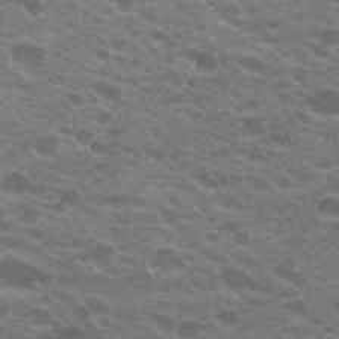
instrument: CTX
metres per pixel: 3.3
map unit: Hto
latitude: 22.1767
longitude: -37.2726
